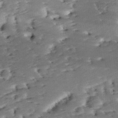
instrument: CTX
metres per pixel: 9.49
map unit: lAa
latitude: -10.9542
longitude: -124.9135
